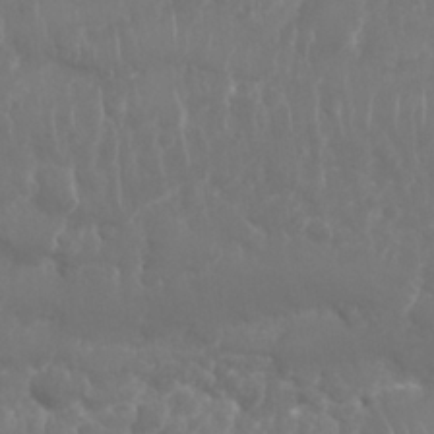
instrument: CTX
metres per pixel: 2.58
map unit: Nhu
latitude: 25.6882
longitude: -61.5749
